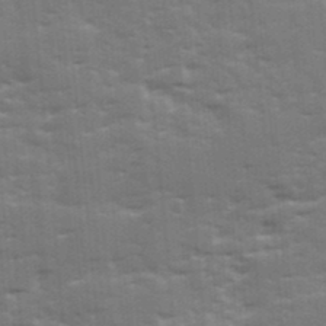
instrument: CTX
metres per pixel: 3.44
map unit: Ave
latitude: 12.0444
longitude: -102.3467
